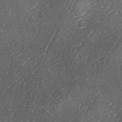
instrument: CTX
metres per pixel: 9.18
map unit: lAa
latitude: -4.9730
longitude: -126.9892
